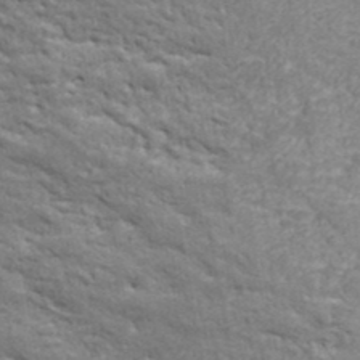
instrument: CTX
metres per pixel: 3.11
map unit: ANa
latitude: 41.0647
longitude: 30.5573
